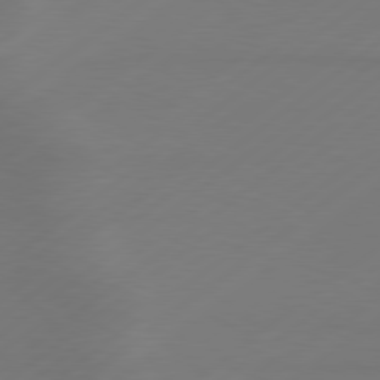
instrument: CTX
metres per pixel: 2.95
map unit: Hpe
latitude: 79.0648
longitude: -131.3860
